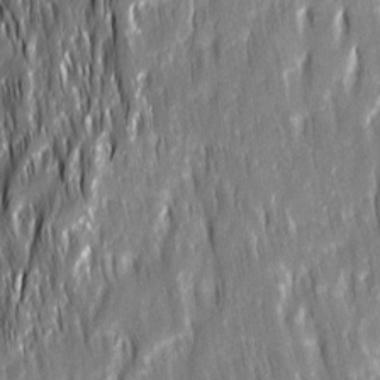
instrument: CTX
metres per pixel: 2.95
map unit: Ave
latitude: 15.1970
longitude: -135.0458
